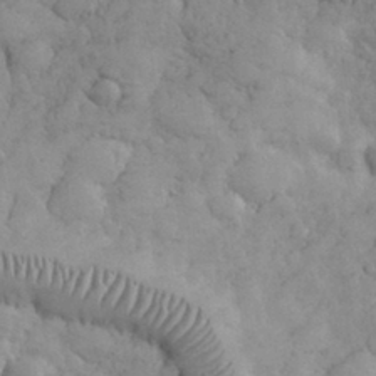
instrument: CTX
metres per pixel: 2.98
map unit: eHh
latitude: 31.8017
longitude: -68.0822
